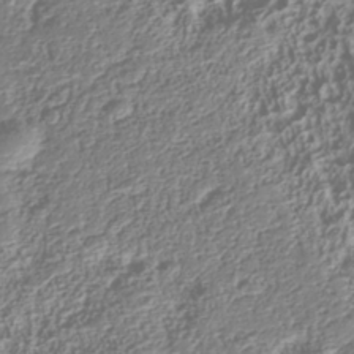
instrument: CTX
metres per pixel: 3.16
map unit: Nhu
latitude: -40.2739
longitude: -86.3278
